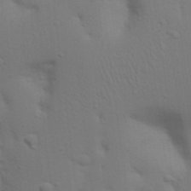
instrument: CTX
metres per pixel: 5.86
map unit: Nhu
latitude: 22.8002
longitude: -73.1593
